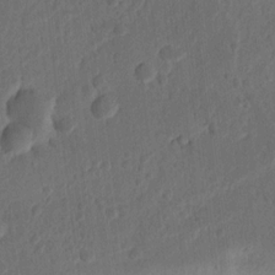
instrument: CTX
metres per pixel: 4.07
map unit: Ht
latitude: 11.3671
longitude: -75.3482
